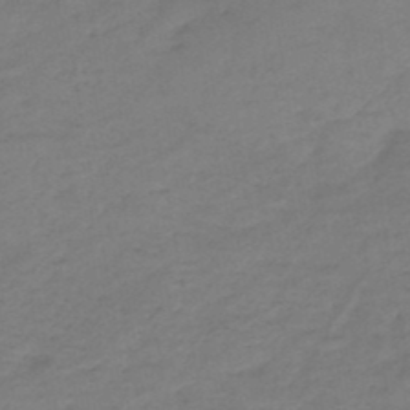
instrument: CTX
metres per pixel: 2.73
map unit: HNb
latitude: -47.7666
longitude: -38.8191
